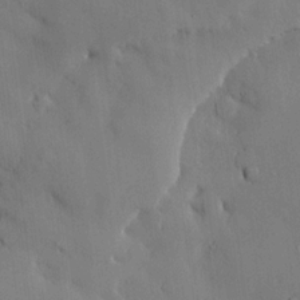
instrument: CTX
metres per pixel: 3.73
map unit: HNhu
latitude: 14.8380
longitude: 11.6722
